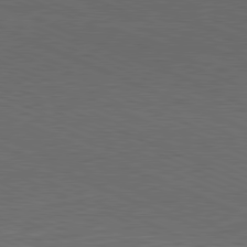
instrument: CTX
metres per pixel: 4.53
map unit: Hpe
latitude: -82.1417
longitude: 19.3132
